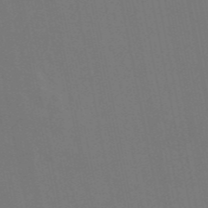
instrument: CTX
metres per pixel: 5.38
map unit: eAb
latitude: 46.5735
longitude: 121.1242
